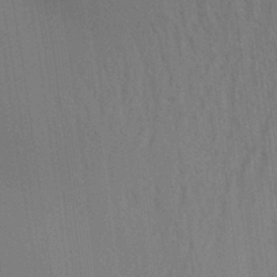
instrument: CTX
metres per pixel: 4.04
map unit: Aa
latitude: 30.8569
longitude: -139.3293
